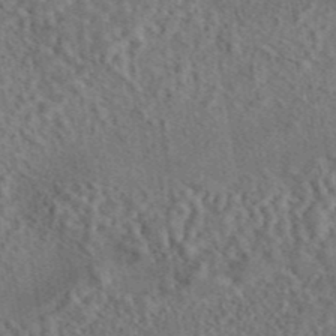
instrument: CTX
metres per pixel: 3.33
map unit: eAb
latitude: 43.8961
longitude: 114.3306
